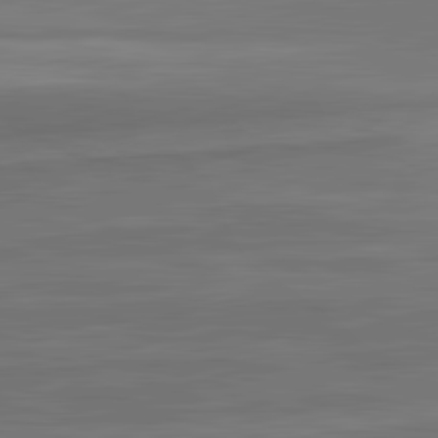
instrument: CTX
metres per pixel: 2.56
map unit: lApd
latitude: 82.1577
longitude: 169.0486
